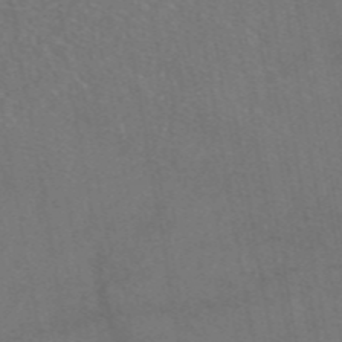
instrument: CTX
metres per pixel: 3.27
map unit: eAb
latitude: 47.7639
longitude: 108.9920
